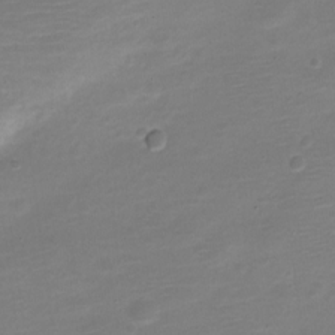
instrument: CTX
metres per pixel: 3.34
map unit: Nve
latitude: -21.1998
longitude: 104.0850
